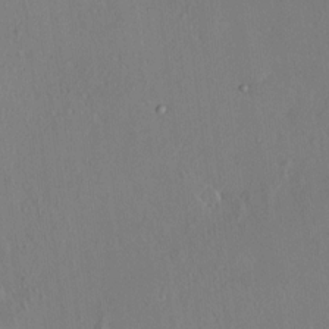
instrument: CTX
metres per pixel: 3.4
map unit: HNhu
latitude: 5.8016
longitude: 12.9731
